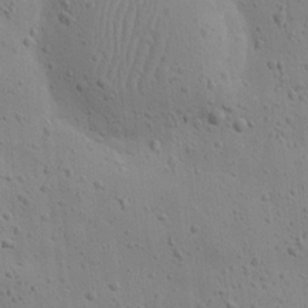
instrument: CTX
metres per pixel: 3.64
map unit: eHh
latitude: 9.4804
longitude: -72.8191
